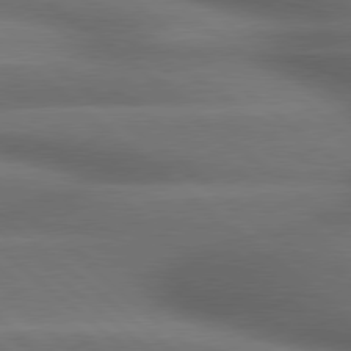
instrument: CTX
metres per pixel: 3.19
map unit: lApd
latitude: 79.2159
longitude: -117.6505
